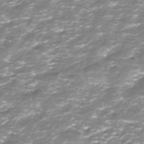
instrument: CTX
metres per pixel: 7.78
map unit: ANa
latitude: -41.3132
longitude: 104.1983
